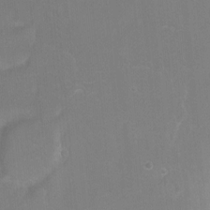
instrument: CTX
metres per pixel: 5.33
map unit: Ht
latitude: -6.5007
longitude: -37.6694
